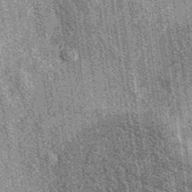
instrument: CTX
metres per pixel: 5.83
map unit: eAb
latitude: 37.7638
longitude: 107.6722
